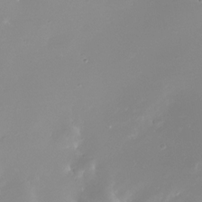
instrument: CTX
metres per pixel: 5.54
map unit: Nhe
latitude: -32.1984
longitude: -116.7624
